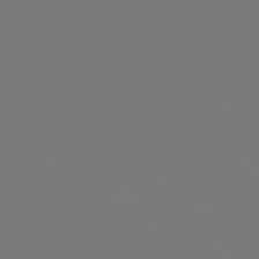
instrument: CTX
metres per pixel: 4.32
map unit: lApd
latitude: 78.9325
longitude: -175.7261
